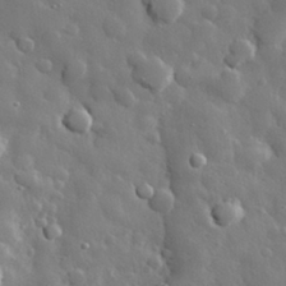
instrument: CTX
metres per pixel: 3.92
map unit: eHh
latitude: 29.9150
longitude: -78.6680
